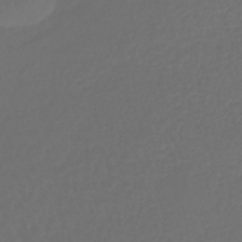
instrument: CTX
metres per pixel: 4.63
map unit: lHb
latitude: -43.3887
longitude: 67.8989
